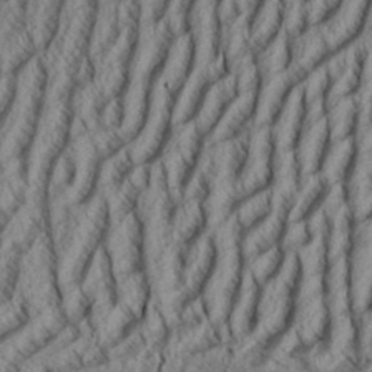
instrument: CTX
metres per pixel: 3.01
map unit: Aa
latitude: 33.6127
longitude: -137.1403
